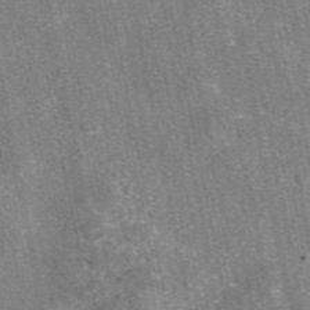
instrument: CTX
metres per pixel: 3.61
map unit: eAb
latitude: 48.0633
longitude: 108.1795
